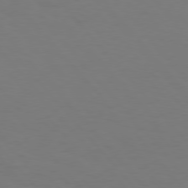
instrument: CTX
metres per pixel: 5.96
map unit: Hpe
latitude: 75.8772
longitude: -132.9325
